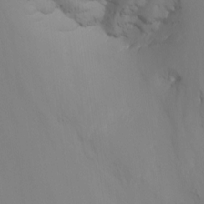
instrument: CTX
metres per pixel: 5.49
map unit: Nhu
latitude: -15.5210
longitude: -50.4790
